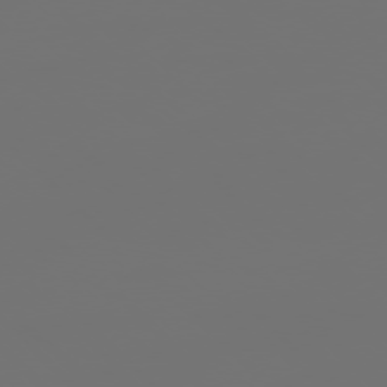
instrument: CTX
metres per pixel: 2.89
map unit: Ap
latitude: -77.2565
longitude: -62.1389
